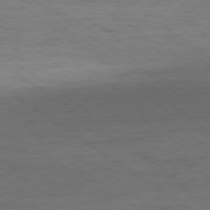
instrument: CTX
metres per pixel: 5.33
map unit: Ap
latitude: -79.3887
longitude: -99.1214
